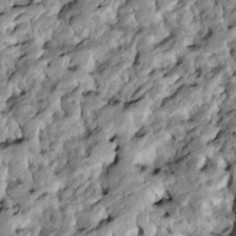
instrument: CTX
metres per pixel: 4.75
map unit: Htu
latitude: -8.1039
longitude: 145.6722
